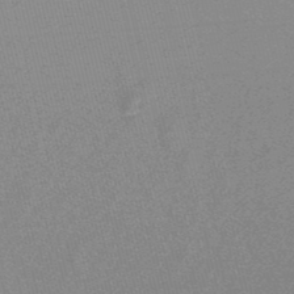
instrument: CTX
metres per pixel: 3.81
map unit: lHb
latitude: -48.0472
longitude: 72.3873
